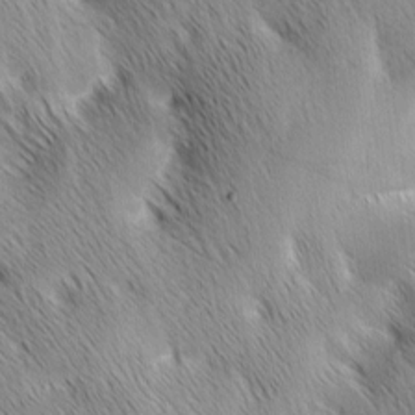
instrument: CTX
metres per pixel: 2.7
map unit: Ave
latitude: 1.3481
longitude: -114.9513
